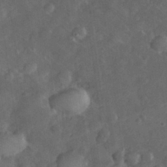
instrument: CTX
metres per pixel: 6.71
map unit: eHh
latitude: 30.8380
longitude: -71.2915
